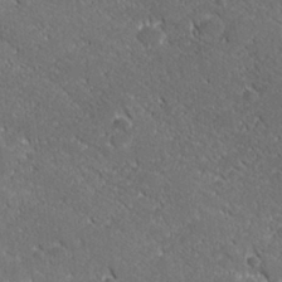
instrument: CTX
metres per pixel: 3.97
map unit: lHvf
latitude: 27.1970
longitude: 140.9731
